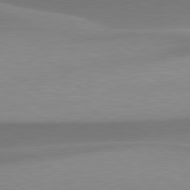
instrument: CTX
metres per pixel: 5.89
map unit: lApd
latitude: 79.7828
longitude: -95.9339
